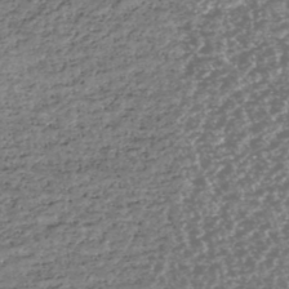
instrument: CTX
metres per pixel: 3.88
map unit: HNhu
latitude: -47.0108
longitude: 31.0108
